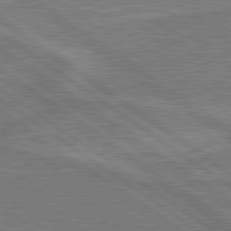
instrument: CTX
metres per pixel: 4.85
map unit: lApd
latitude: 79.7639
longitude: 166.7463
